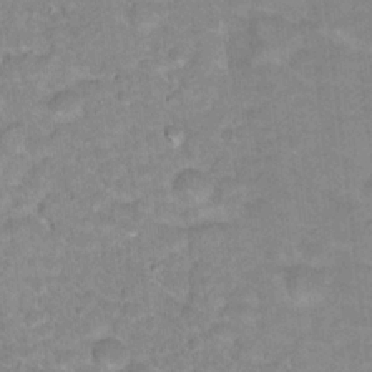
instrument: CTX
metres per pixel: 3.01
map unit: Hto
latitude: 17.8583
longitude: -35.3670
